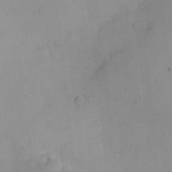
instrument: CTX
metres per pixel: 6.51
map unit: eHh
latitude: -9.6533
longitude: -66.5545
